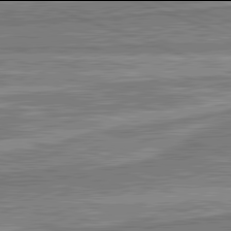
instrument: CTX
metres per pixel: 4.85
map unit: lApd
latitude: 81.9906
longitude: 167.3132
